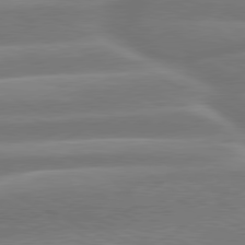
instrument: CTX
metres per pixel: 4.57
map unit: lApd
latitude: 79.9150
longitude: -128.9136
